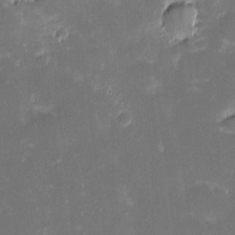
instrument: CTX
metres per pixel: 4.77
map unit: eHh
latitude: -2.4440
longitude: -86.0444
